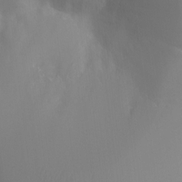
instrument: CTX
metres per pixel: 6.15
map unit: Ht
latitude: -11.0487
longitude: -44.9325
